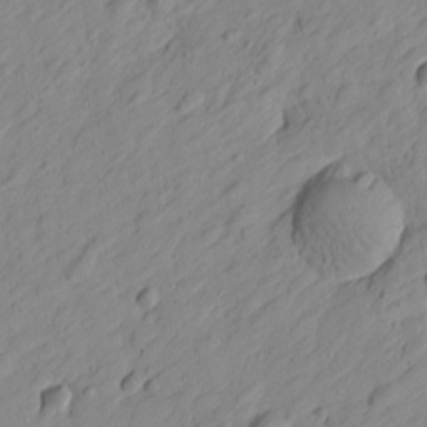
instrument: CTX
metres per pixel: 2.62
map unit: Htu
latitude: -1.0865
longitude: -175.1214
